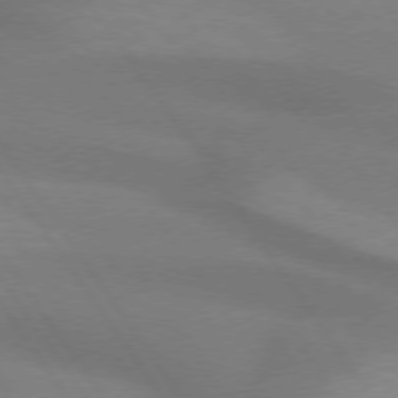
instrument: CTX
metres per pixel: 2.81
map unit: lApd
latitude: 74.4223
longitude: -63.2726
